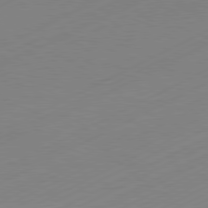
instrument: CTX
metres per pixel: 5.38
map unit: Hpe
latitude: -81.6155
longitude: 13.0675
